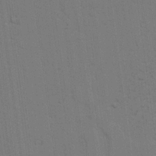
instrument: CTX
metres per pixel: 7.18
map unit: lAvf
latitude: 25.5938
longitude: -111.5560
